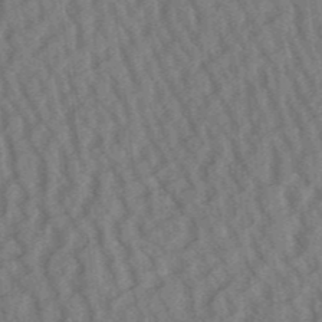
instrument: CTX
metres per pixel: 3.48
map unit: Aa
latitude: 31.2537
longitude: -141.8961
